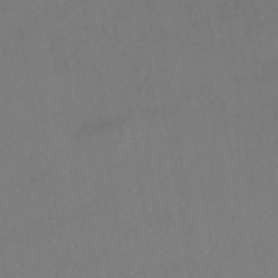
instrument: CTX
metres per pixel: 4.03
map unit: HNhu
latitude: -44.4251
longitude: 94.5384
